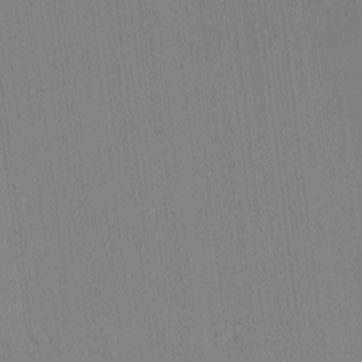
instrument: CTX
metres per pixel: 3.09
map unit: lHvf
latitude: 18.3089
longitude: -112.4790
